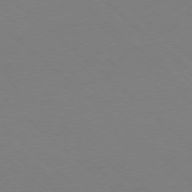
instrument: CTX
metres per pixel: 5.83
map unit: Ap
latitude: -78.3117
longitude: -90.6302
